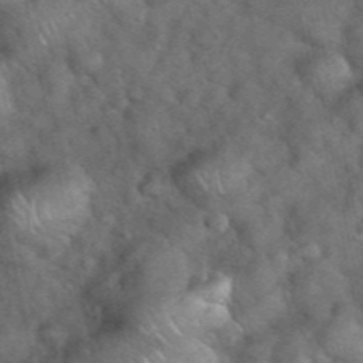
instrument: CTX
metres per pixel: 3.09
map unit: eHh
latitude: 39.1970
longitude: -57.0080
